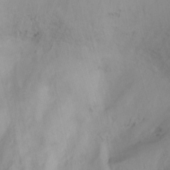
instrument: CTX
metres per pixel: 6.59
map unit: Nhu
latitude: -13.7289
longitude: -60.8380
